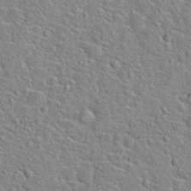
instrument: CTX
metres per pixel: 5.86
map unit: Hto
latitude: 22.6112
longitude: -46.3845
